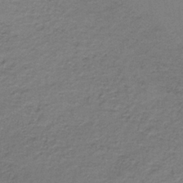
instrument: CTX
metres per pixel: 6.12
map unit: lHb
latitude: -34.5952
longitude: 63.3887
